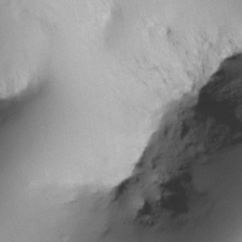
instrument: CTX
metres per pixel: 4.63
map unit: eHh
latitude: -22.7841
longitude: 15.7667
